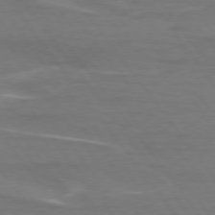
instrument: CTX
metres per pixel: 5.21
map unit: lApd
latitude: 75.0270
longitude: -62.3845
